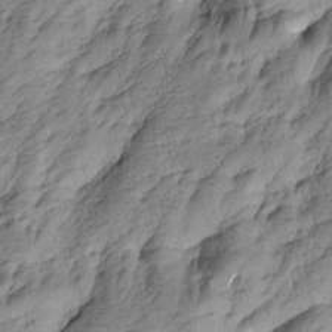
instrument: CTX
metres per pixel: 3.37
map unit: Htu
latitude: -4.3117
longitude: -176.5734
